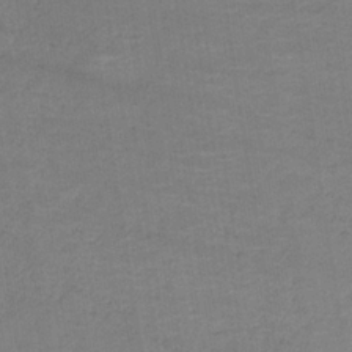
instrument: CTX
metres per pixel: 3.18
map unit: lHb
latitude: -34.7085
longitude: 64.9164
